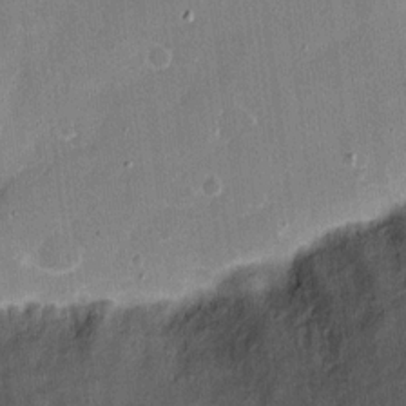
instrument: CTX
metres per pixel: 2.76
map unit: eHh
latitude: 15.4049
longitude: -70.4412
